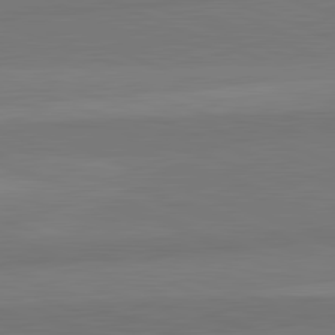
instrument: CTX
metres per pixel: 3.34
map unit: lApd
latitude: 82.4978
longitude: 156.0850
